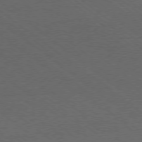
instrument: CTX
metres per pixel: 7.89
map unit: Ap
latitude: -78.6896
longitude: -100.4034
